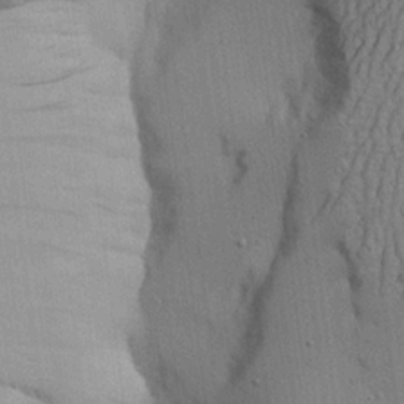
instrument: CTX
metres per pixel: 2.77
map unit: Aa
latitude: 21.9150
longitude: -144.4790
